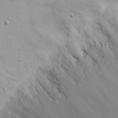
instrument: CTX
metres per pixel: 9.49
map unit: eHh
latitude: 17.9339
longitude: -72.6302
